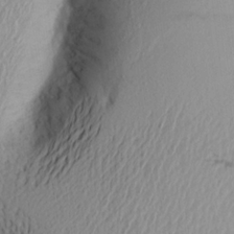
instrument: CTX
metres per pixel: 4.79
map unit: Aa
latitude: 21.4616
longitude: -146.4790
